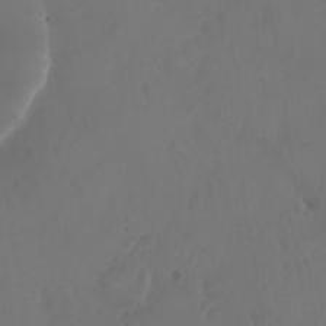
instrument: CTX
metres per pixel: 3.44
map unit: Nhu
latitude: 25.1781
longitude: -62.7813
